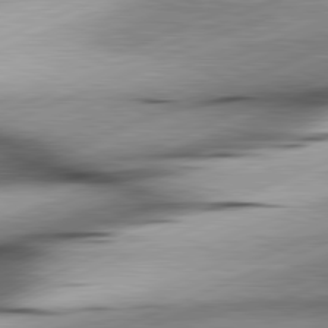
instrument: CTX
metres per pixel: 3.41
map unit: lApd
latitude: 81.7827
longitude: -166.8380
